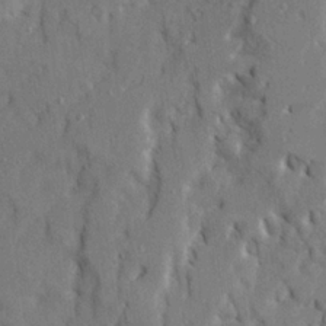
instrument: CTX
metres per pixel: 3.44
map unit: Ave
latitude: 22.7057
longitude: -130.8380
